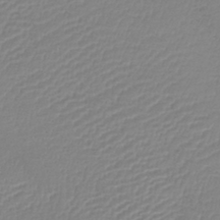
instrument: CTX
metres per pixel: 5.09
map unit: lHb
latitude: -41.8800
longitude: 74.2173
